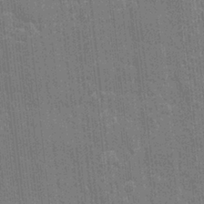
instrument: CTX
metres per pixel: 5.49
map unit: eHh
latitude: 6.2145
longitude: -74.3656
